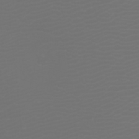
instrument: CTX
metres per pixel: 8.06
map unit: Htu
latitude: -6.8408
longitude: -73.8962
